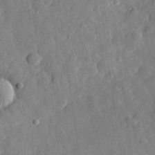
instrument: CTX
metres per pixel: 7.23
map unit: eHh
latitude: 29.2915
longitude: -77.9339
